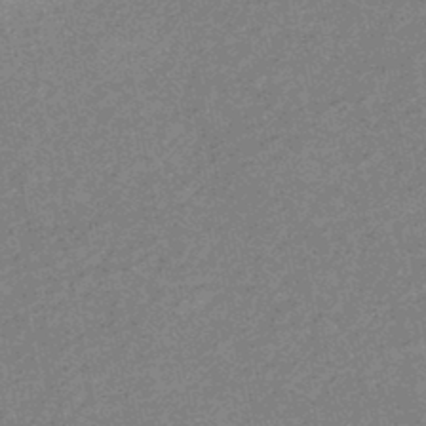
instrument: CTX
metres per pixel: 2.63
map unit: eHb
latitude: -44.5763
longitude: 89.0864
